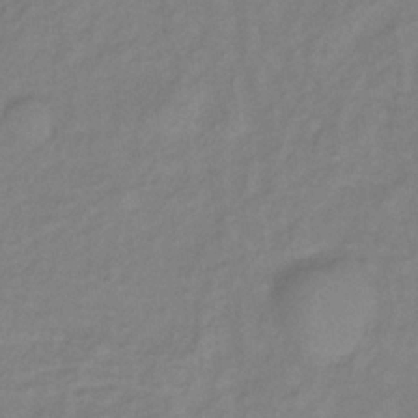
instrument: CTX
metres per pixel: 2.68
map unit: lHb
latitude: -37.0864
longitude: 70.3873
